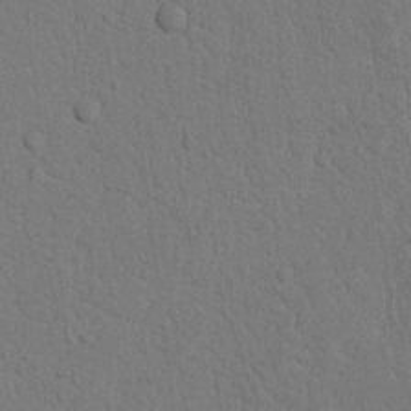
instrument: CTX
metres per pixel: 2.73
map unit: Nhu
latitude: 20.1578
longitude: -76.3845
